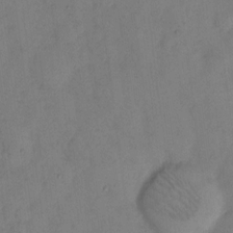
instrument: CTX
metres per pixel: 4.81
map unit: eHh
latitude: 9.8395
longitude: -62.8380
